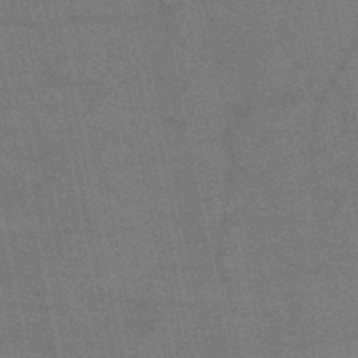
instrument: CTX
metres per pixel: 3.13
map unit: HNb
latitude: -53.4832
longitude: -46.6680
